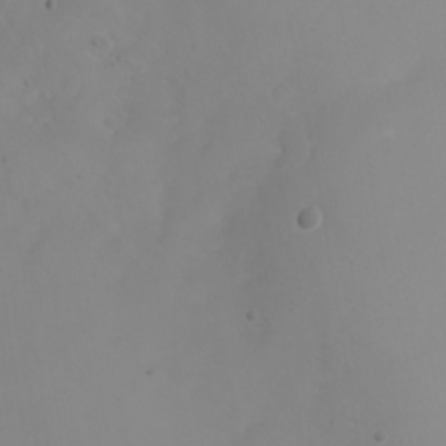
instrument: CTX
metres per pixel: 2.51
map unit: Nhu
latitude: -6.8975
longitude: -81.3859
